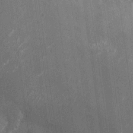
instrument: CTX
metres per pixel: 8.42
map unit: Nhu
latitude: -28.1228
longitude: -74.8569
